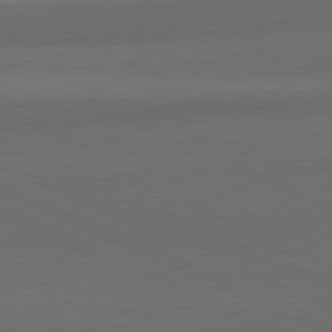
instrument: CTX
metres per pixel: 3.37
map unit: lApd
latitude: 82.0444
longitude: 157.2187
